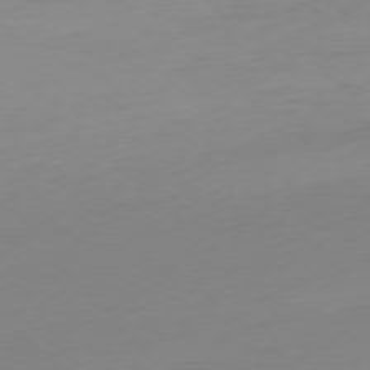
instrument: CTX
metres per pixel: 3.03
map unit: Ap
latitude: -78.0283
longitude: -67.5938
